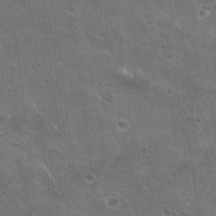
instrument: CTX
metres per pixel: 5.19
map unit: Hto
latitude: 21.8395
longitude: -43.3293
